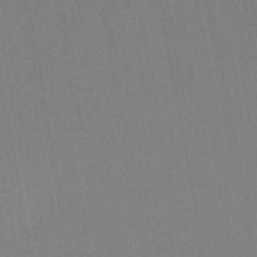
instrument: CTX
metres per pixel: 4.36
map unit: lHb
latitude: -45.2187
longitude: 72.7652
